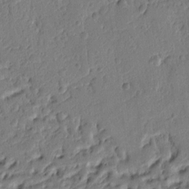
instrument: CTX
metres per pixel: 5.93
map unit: Ht
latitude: 8.7624
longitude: -77.7827
